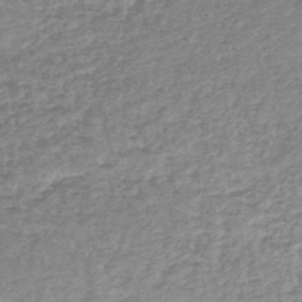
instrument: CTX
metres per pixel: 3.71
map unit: lHb
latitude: -44.0094
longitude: 69.8233
